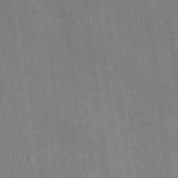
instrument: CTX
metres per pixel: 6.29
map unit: Nhu
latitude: 25.8205
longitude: -54.5546
